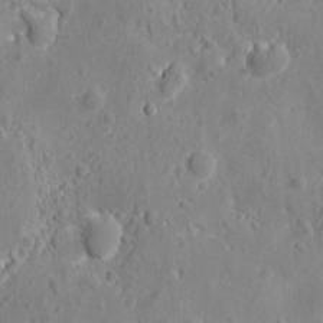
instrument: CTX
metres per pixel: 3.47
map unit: eHh
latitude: 7.3293
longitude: -75.3482
